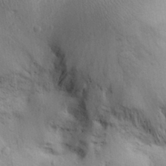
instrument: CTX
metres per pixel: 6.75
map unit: Aa
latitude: 28.9513
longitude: -144.9325
